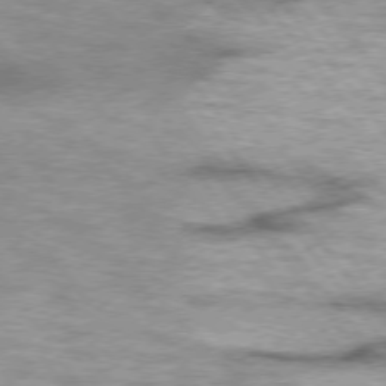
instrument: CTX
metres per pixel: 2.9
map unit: lApd
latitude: 74.9514
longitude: -49.0458
